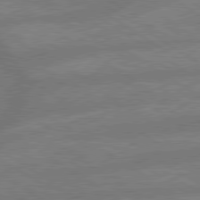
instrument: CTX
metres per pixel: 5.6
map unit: lApd
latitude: 79.5749
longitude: -165.2348
